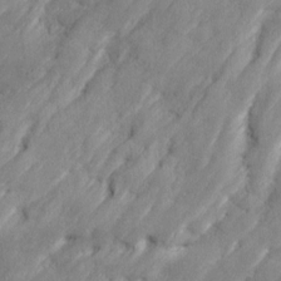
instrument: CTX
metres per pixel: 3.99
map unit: Ave
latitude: 16.9136
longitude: -135.9528
